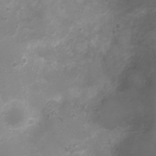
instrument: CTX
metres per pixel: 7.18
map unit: Nhu
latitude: 5.3293
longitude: -17.5938
